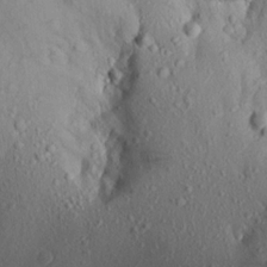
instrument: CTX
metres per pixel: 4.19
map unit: Aa
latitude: 16.4412
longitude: -144.2522
